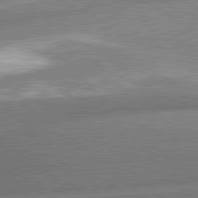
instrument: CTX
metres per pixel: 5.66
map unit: lApd
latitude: 80.4034
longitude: -161.8583
